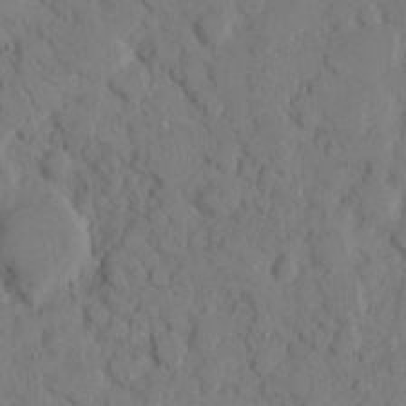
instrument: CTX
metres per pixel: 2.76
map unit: eHh
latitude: 8.7435
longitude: -64.7057
